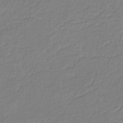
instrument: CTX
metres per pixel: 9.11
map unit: eHb
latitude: -30.3495
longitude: 64.0094
